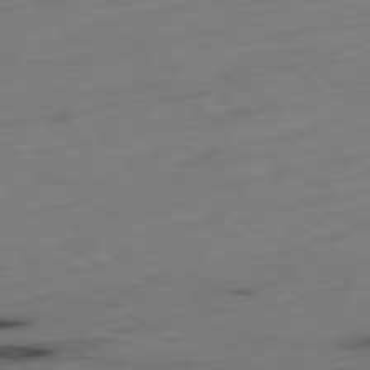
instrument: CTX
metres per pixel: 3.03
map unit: Hpe
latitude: -79.1620
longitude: 13.7289
